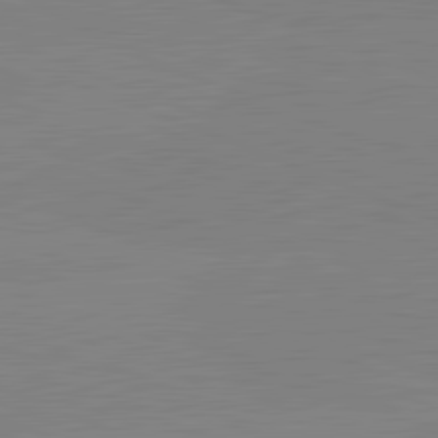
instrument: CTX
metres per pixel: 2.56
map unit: lApd
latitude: 82.0255
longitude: -157.4048
